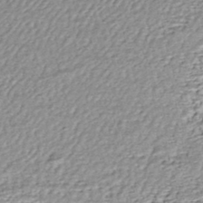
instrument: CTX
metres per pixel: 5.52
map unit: HNhu
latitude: -46.6707
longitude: 105.9745
